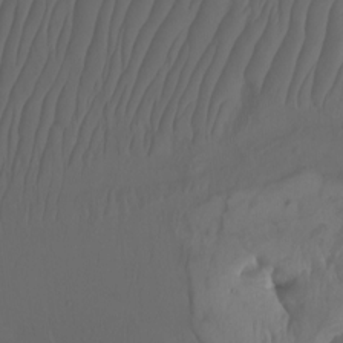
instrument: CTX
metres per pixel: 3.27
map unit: Aa
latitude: -7.7666
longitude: -80.7435
